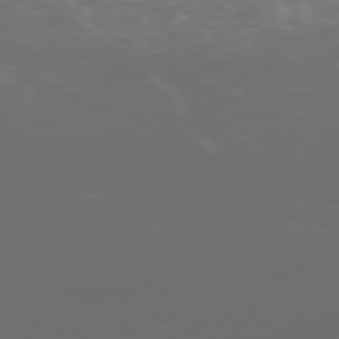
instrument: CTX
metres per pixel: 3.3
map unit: Ap
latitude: -76.2739
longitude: -74.3656
